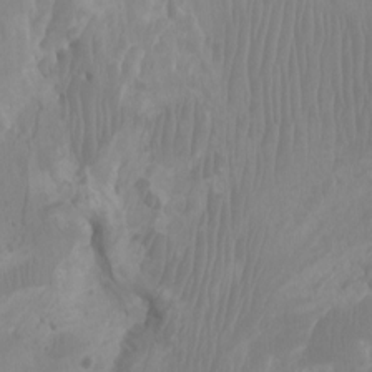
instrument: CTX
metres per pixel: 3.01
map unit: Ht
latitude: -1.6911
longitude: -18.3467
